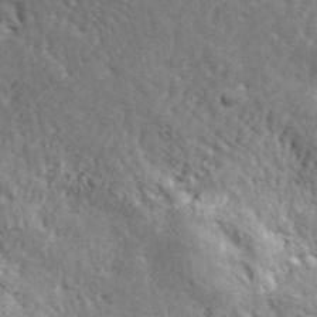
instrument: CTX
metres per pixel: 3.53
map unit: ANa
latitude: 41.2536
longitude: -87.2915
